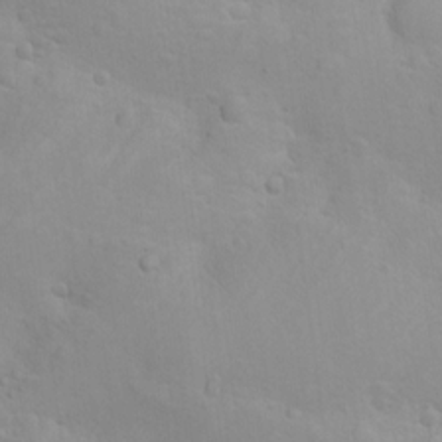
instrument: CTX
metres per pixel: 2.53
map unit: Nhu
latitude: 10.3090
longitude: -24.6112
